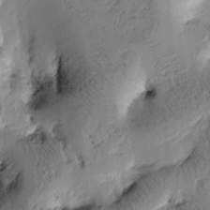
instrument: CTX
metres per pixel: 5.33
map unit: Htu
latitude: -3.1809
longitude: 169.7099
